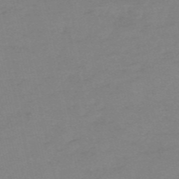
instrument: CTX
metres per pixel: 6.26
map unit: HNb
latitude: -55.4077
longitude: -40.9513
